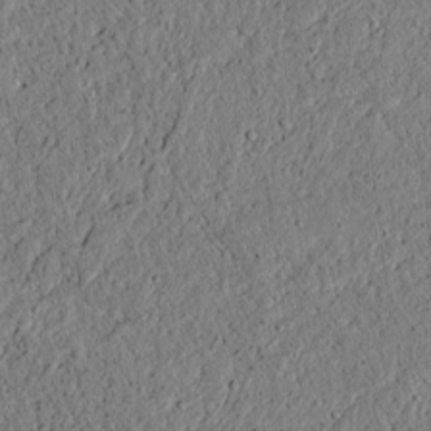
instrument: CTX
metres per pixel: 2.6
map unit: lAvf
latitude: 6.2900
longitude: 167.4832
